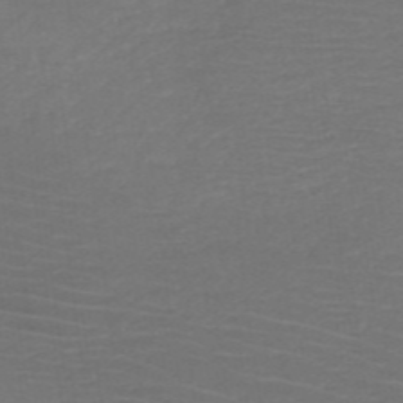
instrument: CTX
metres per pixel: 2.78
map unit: HNb
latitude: -50.1228
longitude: -45.2537
